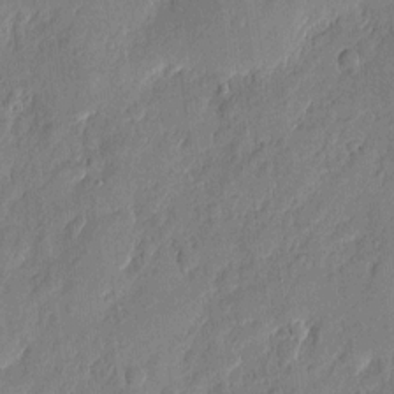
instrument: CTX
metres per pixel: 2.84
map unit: eHh
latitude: 6.3278
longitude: -73.2726
